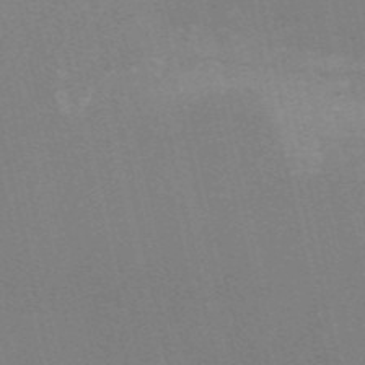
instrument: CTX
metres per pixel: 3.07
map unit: HNb
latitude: -54.3495
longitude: -41.3859
